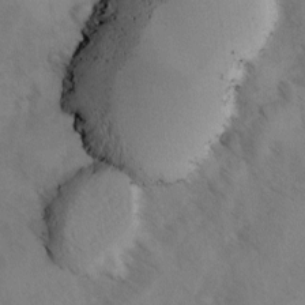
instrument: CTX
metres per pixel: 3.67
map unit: Ave
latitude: -0.3685
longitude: -111.3860
